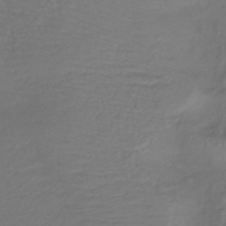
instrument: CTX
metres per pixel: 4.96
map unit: eHb
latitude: -43.9745
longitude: 81.3510
